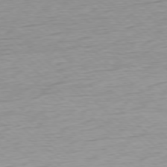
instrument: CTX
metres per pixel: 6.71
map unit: Ap
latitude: -78.1794
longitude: -97.9150
